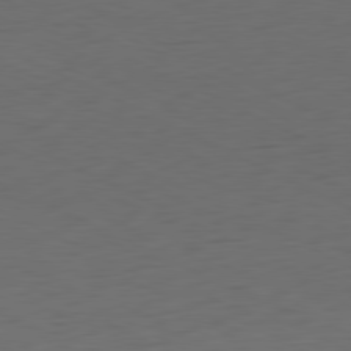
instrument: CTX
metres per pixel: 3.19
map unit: Ap
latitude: -80.9542
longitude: -60.7813
